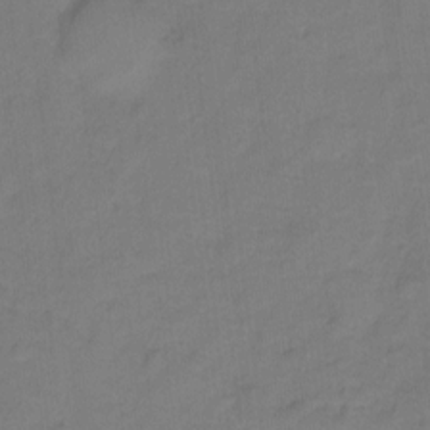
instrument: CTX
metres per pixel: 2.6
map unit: Hto
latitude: -2.2739
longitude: -34.3467
